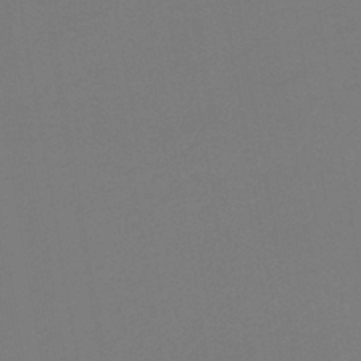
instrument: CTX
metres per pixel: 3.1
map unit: lHb
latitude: -42.7463
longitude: 52.9163
